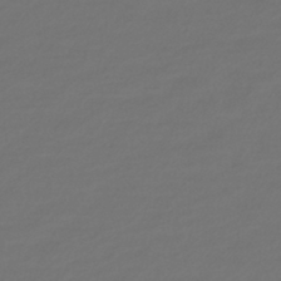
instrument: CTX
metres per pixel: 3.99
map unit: lHb
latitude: -42.6329
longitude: 69.9556
